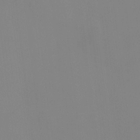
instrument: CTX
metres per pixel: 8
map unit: HNhu
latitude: 7.7072
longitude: 11.8611
